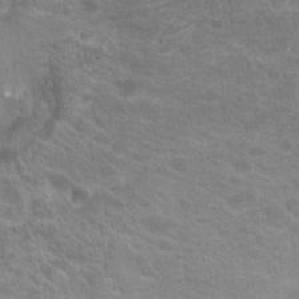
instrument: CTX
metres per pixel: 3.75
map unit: Hto
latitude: 20.0633
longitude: -38.1767
